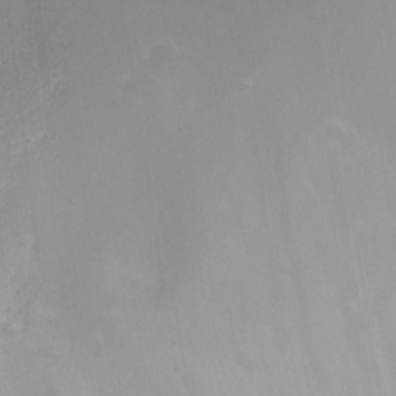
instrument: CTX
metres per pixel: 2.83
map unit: eHh
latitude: 24.4978
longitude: -63.0648
